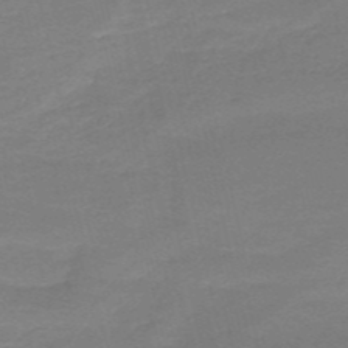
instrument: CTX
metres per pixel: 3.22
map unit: HNb
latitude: -51.0108
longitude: -41.6315
